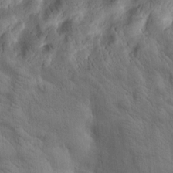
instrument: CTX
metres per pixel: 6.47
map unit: Htu
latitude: -1.8423
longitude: 170.1039
